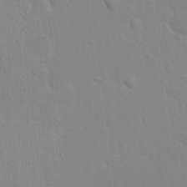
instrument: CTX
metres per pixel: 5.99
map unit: Hto
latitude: 16.9703
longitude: -39.7261
